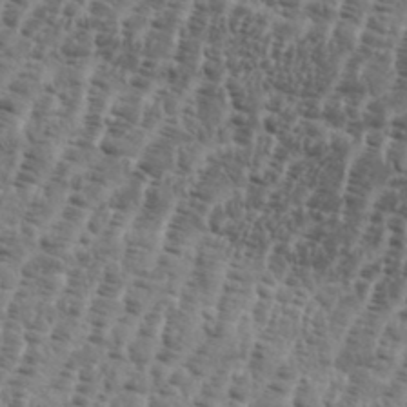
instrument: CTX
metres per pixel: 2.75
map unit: eHh
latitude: 36.4979
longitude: -136.4601
